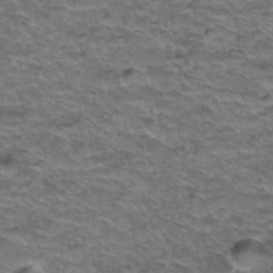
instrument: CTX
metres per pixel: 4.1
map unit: Hto
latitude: 38.2145
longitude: -43.6883
